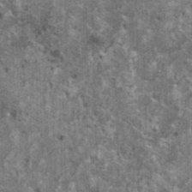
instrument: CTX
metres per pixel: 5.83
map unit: HNhu
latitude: 2.7624
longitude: 4.7085
